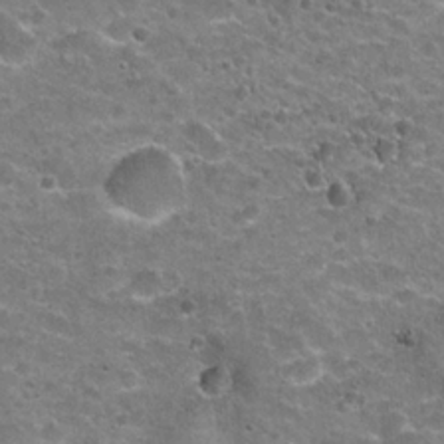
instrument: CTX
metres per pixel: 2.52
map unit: Hto
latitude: 21.1970
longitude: -48.9136
